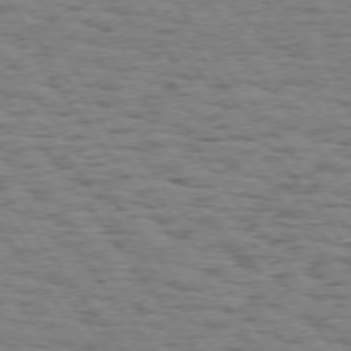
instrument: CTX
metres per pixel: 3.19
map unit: Hpe
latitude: 74.5168
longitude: -134.8569
